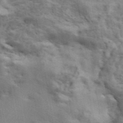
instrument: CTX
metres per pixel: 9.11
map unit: ANa
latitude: 42.3089
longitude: 17.2187
